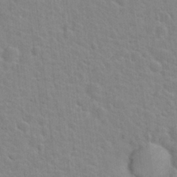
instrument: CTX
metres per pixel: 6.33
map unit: Hto
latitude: 21.7450
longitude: -47.5749
